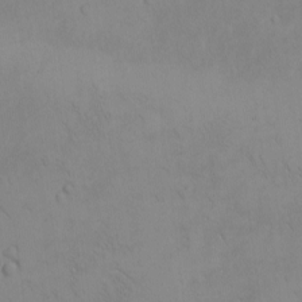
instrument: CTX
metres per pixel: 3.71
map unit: eHh
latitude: -9.0297
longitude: -66.6679
